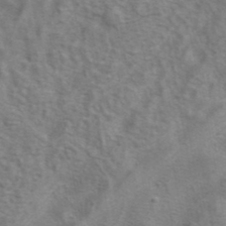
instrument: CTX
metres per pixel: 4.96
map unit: eAb
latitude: 41.5749
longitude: 104.5007
